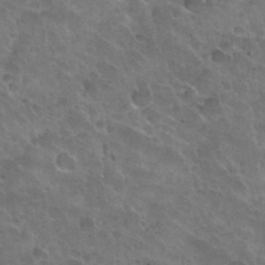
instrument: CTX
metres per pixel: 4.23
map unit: Nhu
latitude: 31.3293
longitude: -54.4601
